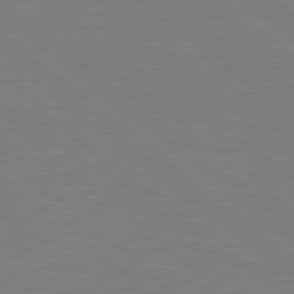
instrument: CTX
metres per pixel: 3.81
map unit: Hpe
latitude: 78.5357
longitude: -123.6694
